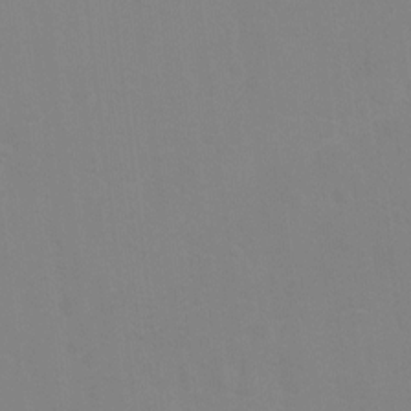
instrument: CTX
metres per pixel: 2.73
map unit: Ht
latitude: 2.4034
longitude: -23.1403
